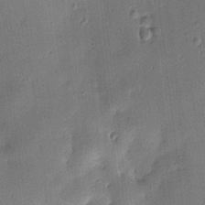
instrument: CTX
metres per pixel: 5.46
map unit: HNhu
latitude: 5.8394
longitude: 15.4833
